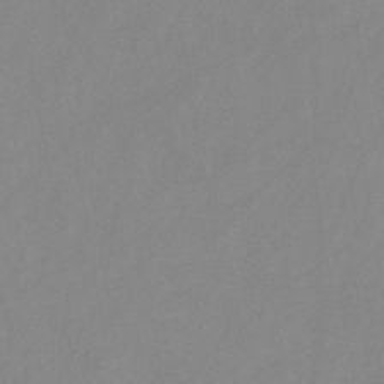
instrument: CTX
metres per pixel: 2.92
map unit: HNb
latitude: -45.5399
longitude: -39.1781
